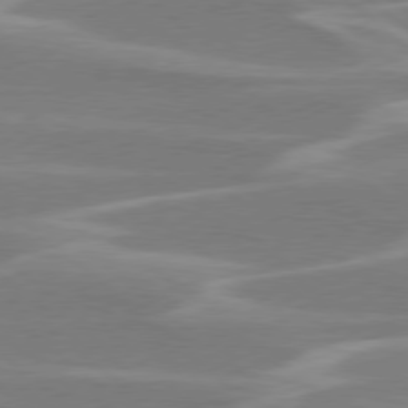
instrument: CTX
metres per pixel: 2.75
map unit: Hpe
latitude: 78.1767
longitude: -126.4034
